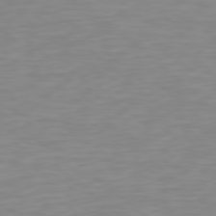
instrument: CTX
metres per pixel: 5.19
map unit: Hpe
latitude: 78.4412
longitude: -168.8380
